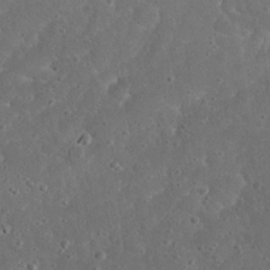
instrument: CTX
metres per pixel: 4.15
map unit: eHh
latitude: 23.2726
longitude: -67.3292
